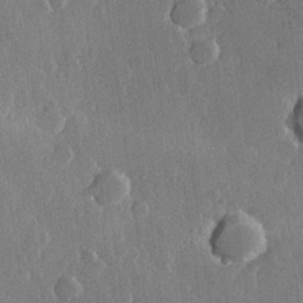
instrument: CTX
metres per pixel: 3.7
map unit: Hve
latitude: 23.0269
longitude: 148.2551
